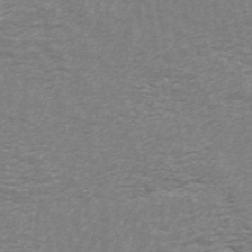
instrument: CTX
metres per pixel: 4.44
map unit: ANa
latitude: 44.7246
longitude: 26.3495
